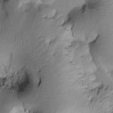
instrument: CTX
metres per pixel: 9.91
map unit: Htu
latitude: 1.0458
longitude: 175.9178
